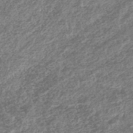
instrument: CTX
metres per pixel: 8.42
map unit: lHb
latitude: -42.3684
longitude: 69.7477
